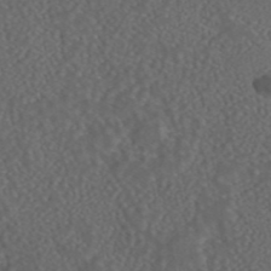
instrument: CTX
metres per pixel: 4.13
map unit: ANa
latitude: 44.5168
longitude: 24.1795
